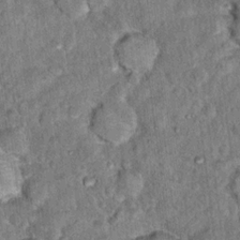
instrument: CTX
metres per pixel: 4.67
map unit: Hto
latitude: 14.7058
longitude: -34.6301
